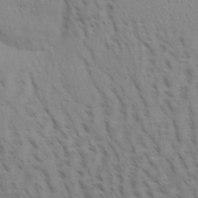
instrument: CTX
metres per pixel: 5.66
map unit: Aa
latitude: 30.3090
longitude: -139.4426
